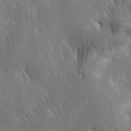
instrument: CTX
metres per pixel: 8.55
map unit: Hve
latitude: 31.3482
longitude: 149.3321
